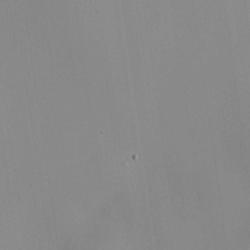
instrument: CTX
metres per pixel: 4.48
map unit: HNhu
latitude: 11.4238
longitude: 10.6896
